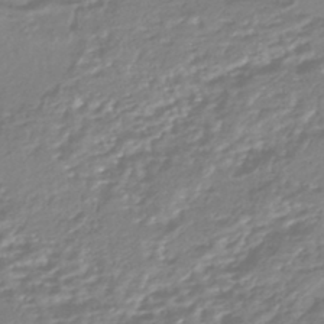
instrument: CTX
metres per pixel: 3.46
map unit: HNhu
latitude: -44.7274
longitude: 96.3873
